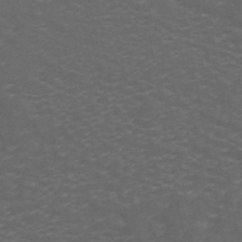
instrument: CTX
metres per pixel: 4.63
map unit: ANa
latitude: 44.3845
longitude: 26.0094
